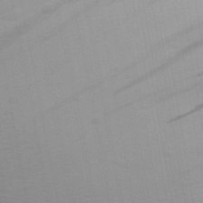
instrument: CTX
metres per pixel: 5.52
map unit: Aa
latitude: 28.5168
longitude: -139.9906
